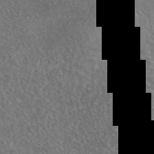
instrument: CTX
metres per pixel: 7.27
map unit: eAb
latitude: 44.9513
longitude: 125.2943
